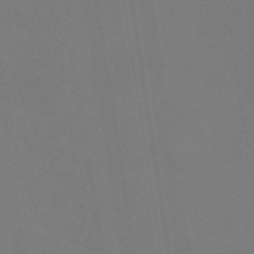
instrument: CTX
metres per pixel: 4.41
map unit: eHb
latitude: -38.5196
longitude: 75.4833
